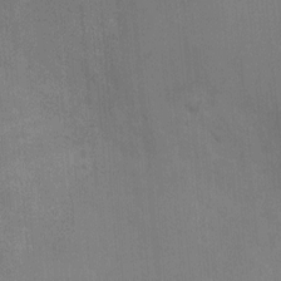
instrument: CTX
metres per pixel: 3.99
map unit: Ht
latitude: -4.0283
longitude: -17.4804
